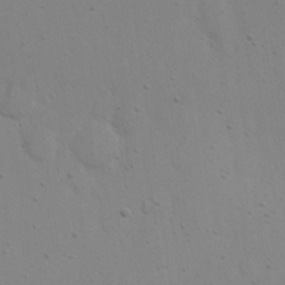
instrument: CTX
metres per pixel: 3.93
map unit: eHh
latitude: 22.5546
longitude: -69.5938
